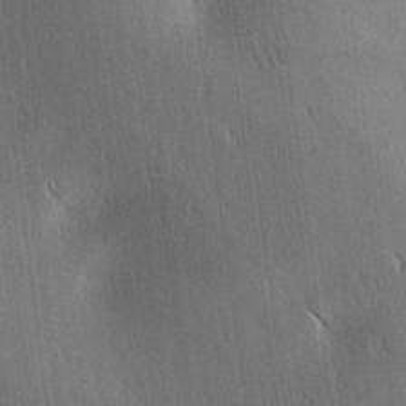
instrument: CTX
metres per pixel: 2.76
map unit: Ave
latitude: 2.0444
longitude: -115.1403
